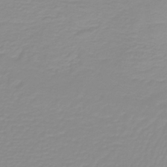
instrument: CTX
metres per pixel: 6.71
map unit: lHb
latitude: -40.1417
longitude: 60.0472
